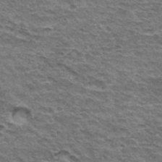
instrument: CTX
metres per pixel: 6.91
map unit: Hto
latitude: 35.1025
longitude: -42.8569
